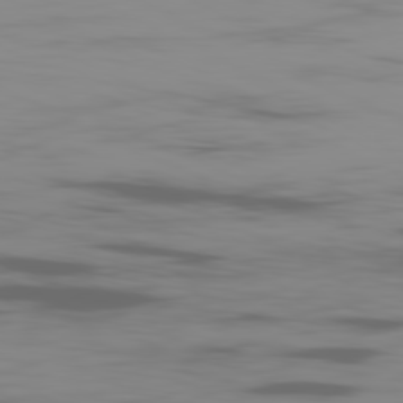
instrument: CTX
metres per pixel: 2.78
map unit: Ap
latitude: -81.1053
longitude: -62.2334
